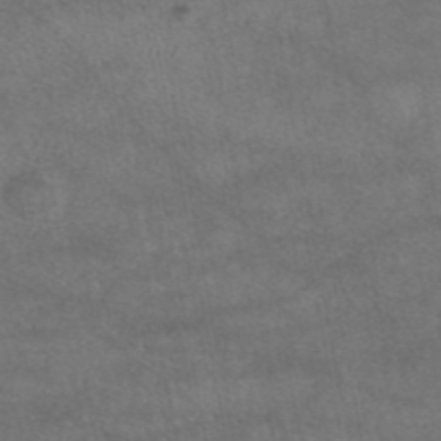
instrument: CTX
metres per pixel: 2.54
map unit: eAb
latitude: 44.7435
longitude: 108.1039
